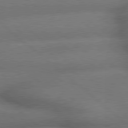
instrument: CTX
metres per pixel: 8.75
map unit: lApd
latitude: 79.3104
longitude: -166.1955
